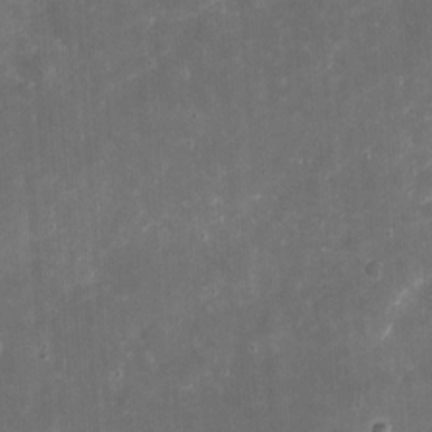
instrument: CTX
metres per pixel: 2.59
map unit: eHh
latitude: 4.4790
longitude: -70.4034
